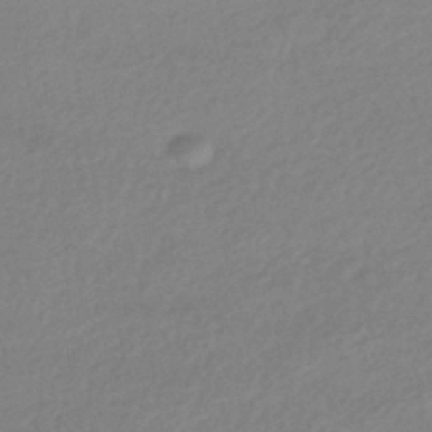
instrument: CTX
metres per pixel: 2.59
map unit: HNhu
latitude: -43.3509
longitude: 96.4062
